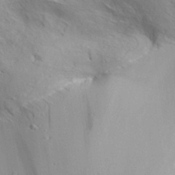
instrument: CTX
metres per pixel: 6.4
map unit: Aa
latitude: 32.4601
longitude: -138.1389
